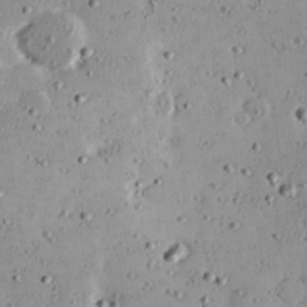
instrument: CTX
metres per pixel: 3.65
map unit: Hve
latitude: 26.0255
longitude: -93.5938
